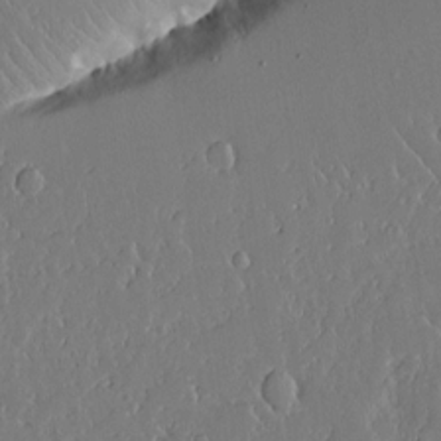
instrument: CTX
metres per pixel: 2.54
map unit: Aa
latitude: 12.6680
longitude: -126.6491
